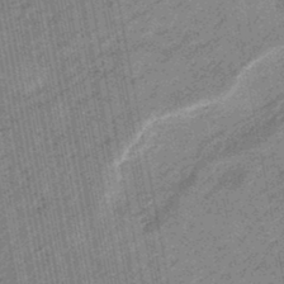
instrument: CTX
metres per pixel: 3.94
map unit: eHb
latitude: -44.9920
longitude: 89.2754
